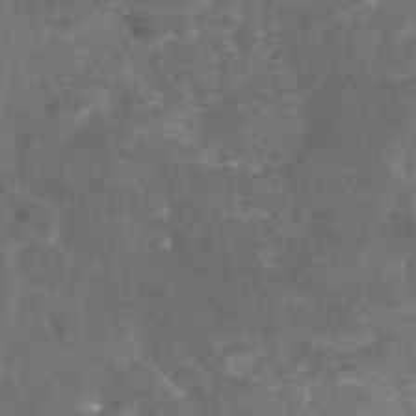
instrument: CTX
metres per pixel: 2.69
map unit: eAb
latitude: 46.6302
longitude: 115.3887
